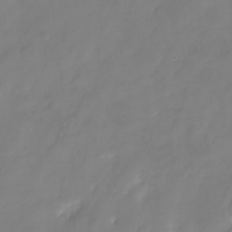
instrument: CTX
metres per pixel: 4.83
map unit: Nhu
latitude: -22.1417
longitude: -71.9906
